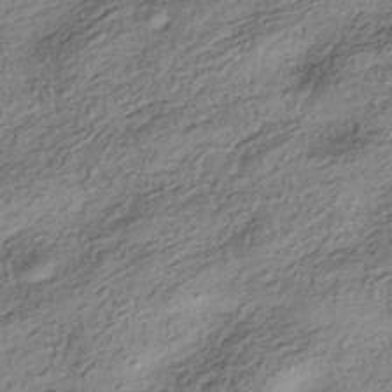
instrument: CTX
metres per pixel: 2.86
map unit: HNhu
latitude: -42.2928
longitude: 105.9556
